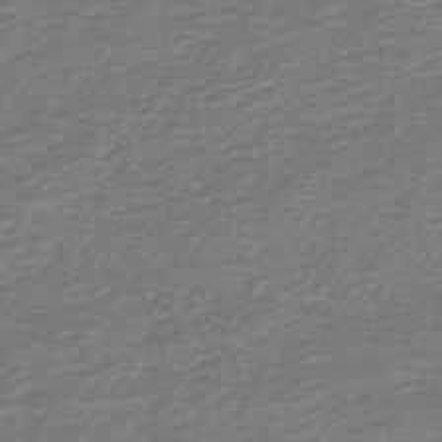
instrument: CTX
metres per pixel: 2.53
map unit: HNb
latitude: -42.7841
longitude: 50.0850
